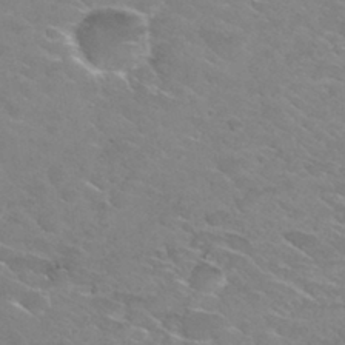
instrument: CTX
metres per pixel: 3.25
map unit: Hto
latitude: 30.4223
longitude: -47.6127
